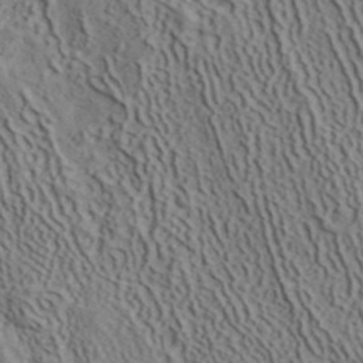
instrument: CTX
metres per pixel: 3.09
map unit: ANa
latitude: 40.9891
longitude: 33.6533
